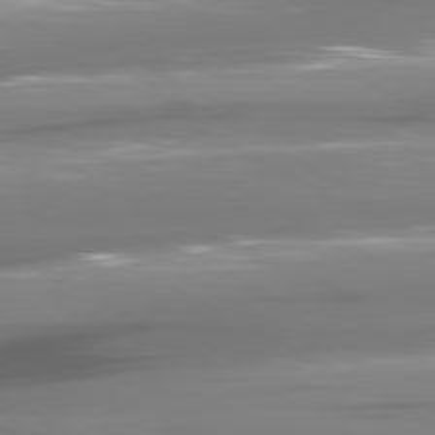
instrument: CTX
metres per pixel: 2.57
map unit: lApd
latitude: 80.5735
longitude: -144.6490
